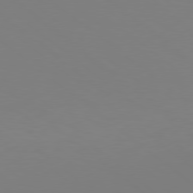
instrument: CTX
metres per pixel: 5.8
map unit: Hpe
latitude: 78.2334
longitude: -134.3278
